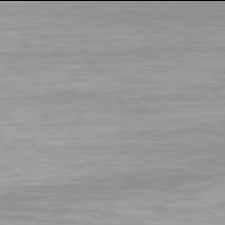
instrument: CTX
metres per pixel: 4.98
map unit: Hpe
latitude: 77.9906
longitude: -133.3482
